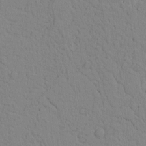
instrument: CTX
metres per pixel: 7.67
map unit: lAvf
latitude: 9.2159
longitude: 168.5195
